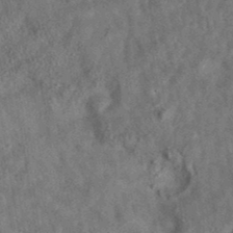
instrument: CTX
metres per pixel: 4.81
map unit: eAb
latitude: 35.6882
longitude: 115.9367
